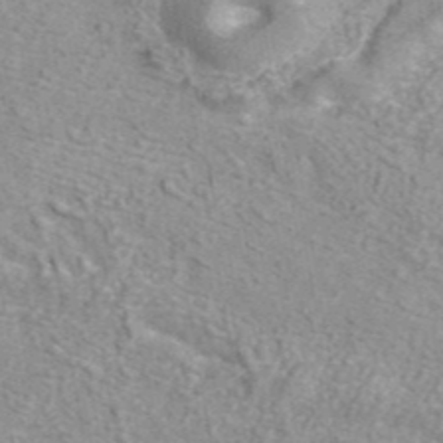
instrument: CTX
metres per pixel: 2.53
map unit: ANa
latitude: 42.5924
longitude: 26.8030
